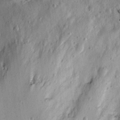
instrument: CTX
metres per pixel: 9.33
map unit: Hve
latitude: 26.6680
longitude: -93.4993
